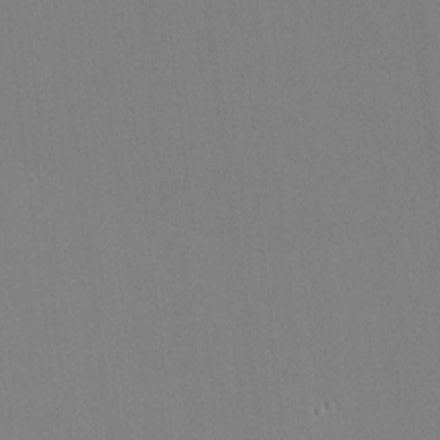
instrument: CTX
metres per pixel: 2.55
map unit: eHh
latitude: -4.1228
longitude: -83.3670
